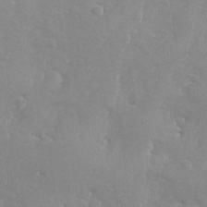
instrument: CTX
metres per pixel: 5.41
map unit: Ave
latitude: -8.4440
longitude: -117.6694
